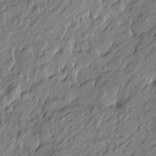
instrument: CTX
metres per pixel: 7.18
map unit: Htu
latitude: -6.8219
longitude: 177.6911
